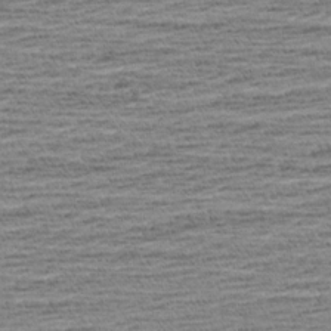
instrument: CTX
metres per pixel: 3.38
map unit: Aa
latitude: 7.1781
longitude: -137.1781
